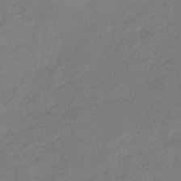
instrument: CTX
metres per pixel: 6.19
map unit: HNb
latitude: -45.7667
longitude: -35.8205
